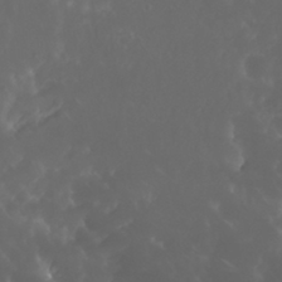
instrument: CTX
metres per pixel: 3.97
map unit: Nhu
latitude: 30.6869
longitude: -57.6504
